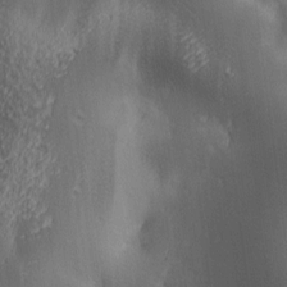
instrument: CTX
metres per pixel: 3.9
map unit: lAa
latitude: 3.3670
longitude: -117.0647
